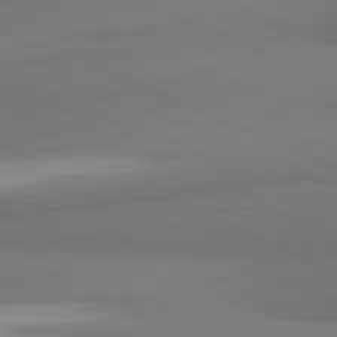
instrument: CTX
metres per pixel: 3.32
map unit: lApd
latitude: 81.7827
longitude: 163.8044
